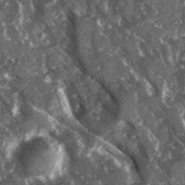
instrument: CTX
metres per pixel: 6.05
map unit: Ave
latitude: 15.4427
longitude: -131.8395
